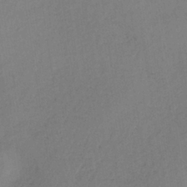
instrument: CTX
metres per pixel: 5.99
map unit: lHb
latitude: -35.0675
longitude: 63.8989
